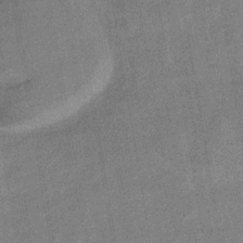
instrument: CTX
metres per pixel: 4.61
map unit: eHb
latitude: -36.2361
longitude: 74.0661
